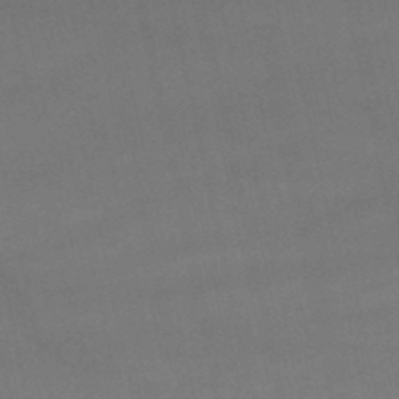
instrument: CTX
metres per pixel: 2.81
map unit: lHb
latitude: -47.9367
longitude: 70.3306
